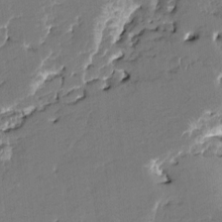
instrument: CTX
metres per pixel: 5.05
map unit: HNhu
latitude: 5.9339
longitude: -5.7072
